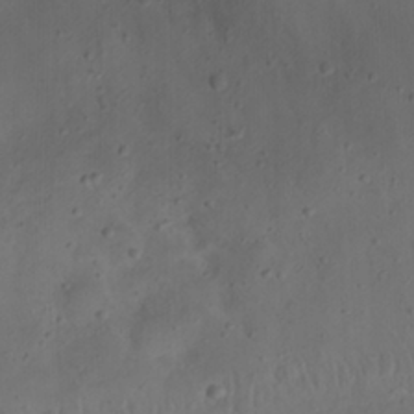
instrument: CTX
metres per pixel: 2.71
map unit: Nhu
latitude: 22.0822
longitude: -72.6302
